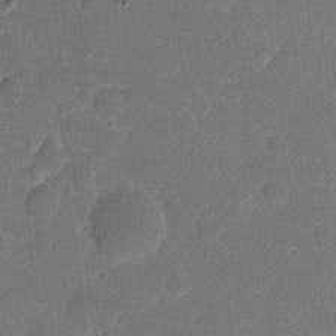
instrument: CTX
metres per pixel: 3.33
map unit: eHh
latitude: 5.2915
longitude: -66.7813
